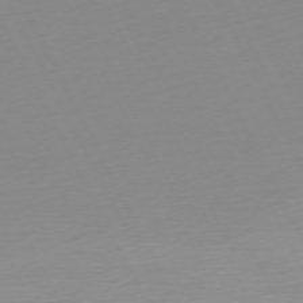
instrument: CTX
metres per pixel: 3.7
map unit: Ap
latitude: -73.2187
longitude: -69.8206
